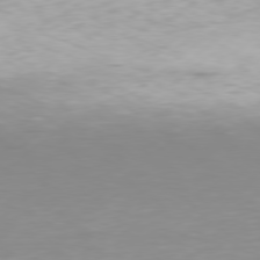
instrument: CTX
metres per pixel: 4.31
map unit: Hpe
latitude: 77.4804
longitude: -130.6869
